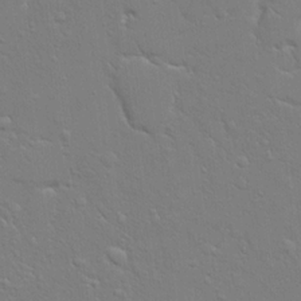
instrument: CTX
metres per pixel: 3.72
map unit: eHh
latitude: 16.9703
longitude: -66.5545
